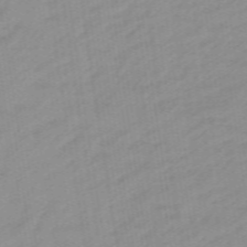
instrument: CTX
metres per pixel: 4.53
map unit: lHb
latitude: -48.0283
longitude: 83.3321
